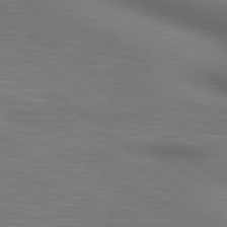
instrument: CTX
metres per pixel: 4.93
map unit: lApd
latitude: 80.3467
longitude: 119.5210
